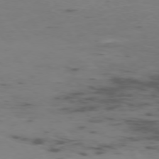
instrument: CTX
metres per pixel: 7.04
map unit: Ap
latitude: -76.0661
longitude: -66.5167
